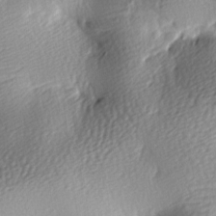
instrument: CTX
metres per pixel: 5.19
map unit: lAa
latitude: -8.9542
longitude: -126.0822
